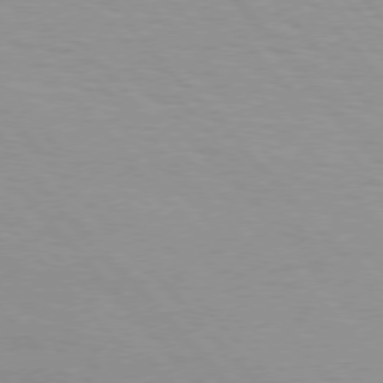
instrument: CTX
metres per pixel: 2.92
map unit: Hpe
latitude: 76.1011
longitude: -154.1200
